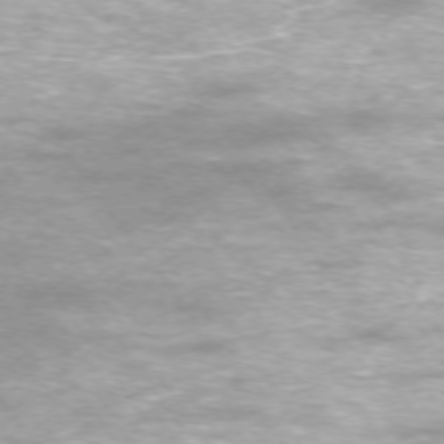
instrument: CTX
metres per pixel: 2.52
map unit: Ap
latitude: -74.8597
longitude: -75.7828
